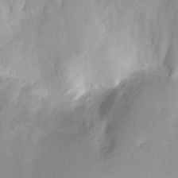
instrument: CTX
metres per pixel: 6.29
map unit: HNhu
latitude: 7.9717
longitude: -3.8016
